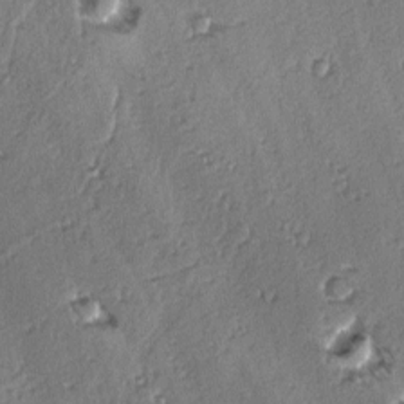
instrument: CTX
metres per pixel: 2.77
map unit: lAvf
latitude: -4.3684
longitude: -112.8380
